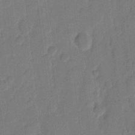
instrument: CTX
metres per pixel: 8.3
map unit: eHh
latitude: 9.8772
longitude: -66.5167
